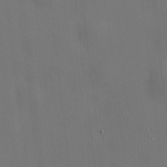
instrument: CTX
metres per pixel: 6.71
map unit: HNhu
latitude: 9.9150
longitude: 10.2362
